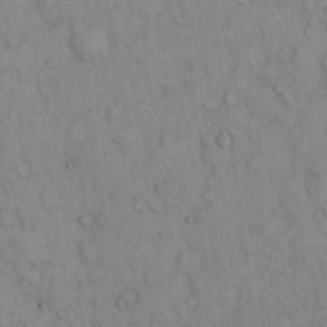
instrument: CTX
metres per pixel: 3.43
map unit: Hto
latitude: 12.8002
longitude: -57.8394
